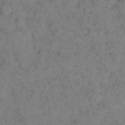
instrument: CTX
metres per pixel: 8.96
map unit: eHh
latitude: 15.6505
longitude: -63.6883
